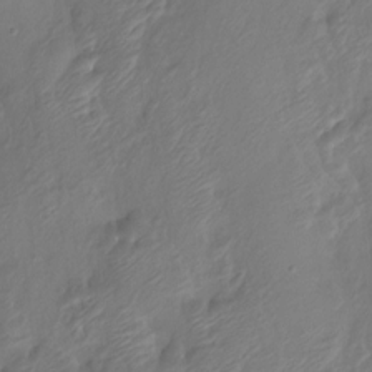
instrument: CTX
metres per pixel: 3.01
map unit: Htu
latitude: -14.0283
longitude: -47.2915
